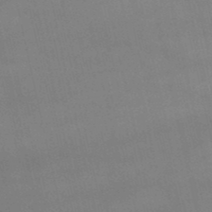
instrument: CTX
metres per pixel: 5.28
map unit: lHb
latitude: -48.5196
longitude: 70.4440
